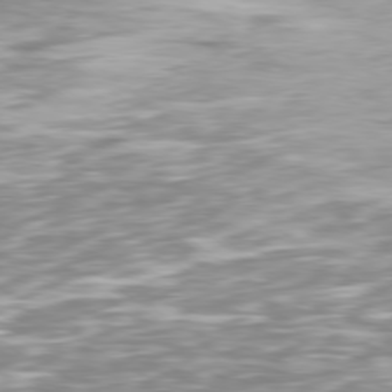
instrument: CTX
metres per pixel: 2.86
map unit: Ap
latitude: -79.7666
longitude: -60.8380
